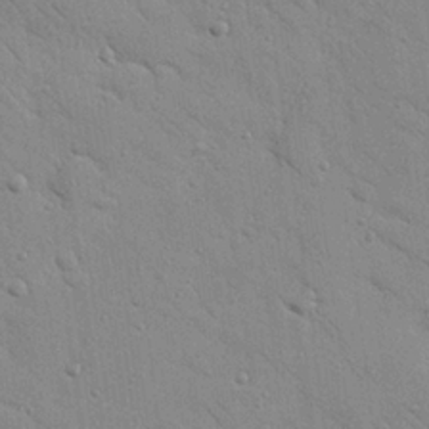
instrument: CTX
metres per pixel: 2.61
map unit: Nhu
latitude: 23.3859
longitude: -74.9136
